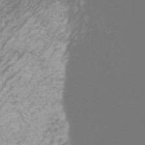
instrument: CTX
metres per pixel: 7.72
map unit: Htu
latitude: -6.5196
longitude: -73.9339
